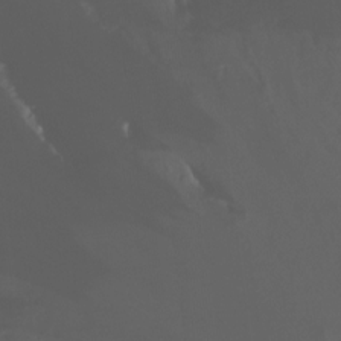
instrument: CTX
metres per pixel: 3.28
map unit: Ht
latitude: -14.0661
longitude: -57.2914
